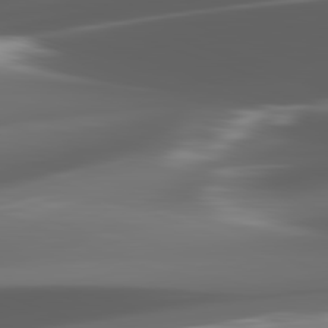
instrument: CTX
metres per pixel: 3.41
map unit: lApd
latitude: 82.3467
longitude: -149.2726
